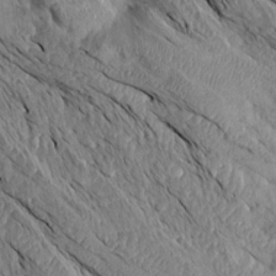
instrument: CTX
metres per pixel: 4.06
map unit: Aa
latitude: 14.4601
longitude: -146.8569
